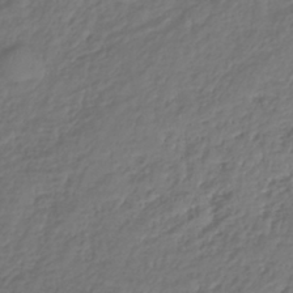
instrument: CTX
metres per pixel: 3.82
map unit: lHb
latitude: -38.9164
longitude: 71.4455
